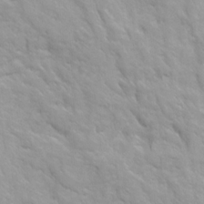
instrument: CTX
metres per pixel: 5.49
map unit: Ave
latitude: 16.2145
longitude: -131.6127
